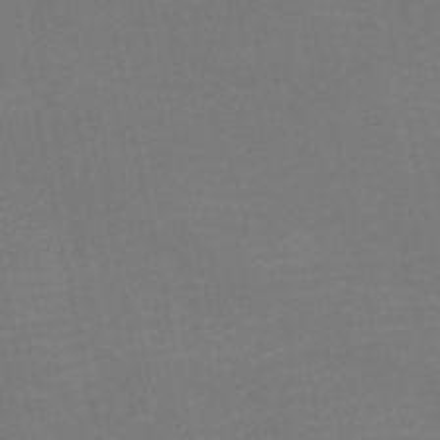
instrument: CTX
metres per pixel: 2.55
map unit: lHb
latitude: -46.9352
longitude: 61.2943
